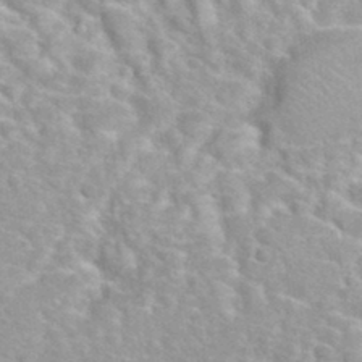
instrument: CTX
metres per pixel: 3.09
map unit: Hto
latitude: 33.2537
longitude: -41.8394
